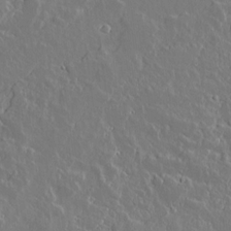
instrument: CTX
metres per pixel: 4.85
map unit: lAvf
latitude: 15.1404
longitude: -127.8583
